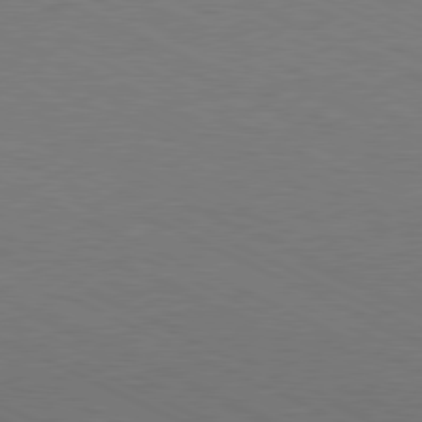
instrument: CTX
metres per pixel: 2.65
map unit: Hpe
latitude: -81.5399
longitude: 14.7652
